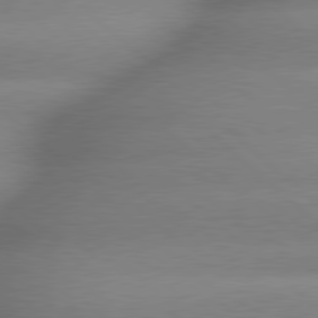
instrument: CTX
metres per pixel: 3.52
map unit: lApd
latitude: 79.3671
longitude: -162.9892
